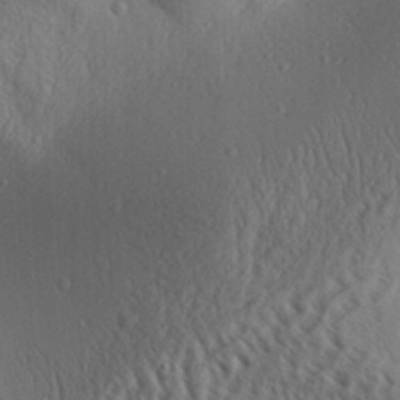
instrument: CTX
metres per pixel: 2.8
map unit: Aa
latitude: 30.9703
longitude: -139.9906
